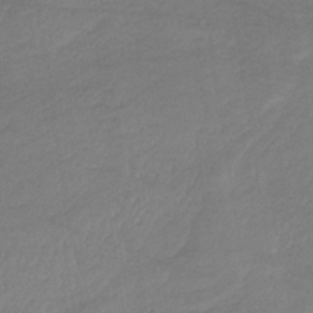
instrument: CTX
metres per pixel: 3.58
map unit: HNb
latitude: -33.7667
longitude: 64.2740
